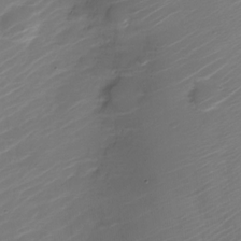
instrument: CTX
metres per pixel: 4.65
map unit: Nve
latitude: -21.0297
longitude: 106.4818
